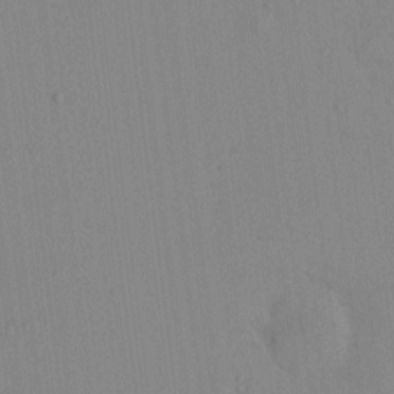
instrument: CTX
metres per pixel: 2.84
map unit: eHh
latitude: -0.2173
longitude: 17.4077
